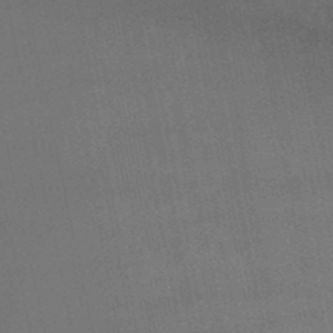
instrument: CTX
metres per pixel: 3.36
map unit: lHb
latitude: -50.5007
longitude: 70.6708
